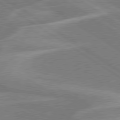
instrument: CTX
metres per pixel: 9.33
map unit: lApd
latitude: 79.3293
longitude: -123.0647
